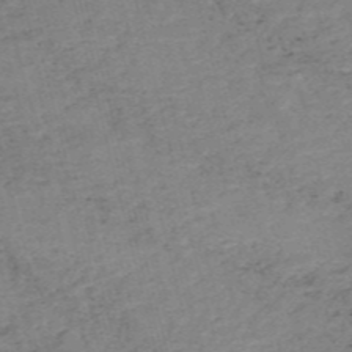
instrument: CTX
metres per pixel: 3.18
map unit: HNb
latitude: -54.6330
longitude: -46.4034
